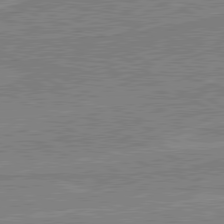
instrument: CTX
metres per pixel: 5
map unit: lApd
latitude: 80.4790
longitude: 170.1039
